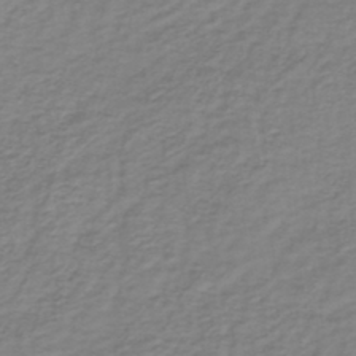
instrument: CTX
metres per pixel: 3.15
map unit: lHb
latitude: -41.8611
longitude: 70.2740
